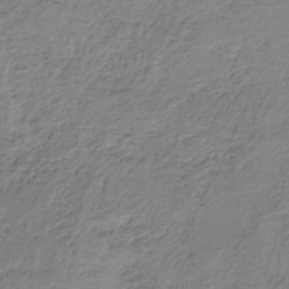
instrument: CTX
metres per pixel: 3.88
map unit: HNb
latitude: -33.4455
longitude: 58.2172
